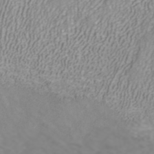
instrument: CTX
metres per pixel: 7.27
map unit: ANa
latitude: 40.4412
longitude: 24.3495
